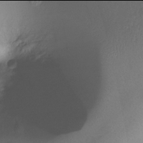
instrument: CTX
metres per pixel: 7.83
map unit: Ht
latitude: -18.0094
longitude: -44.8002
